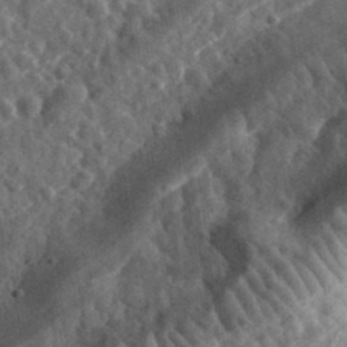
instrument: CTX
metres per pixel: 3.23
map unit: eHh
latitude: 35.1970
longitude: -79.0648
